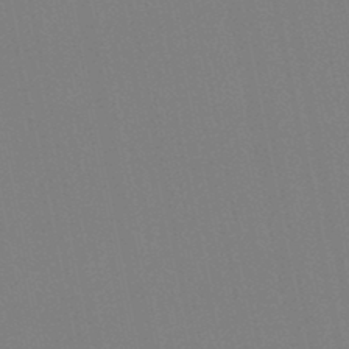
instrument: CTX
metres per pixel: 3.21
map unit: HNb
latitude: -45.6911
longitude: 55.8611
